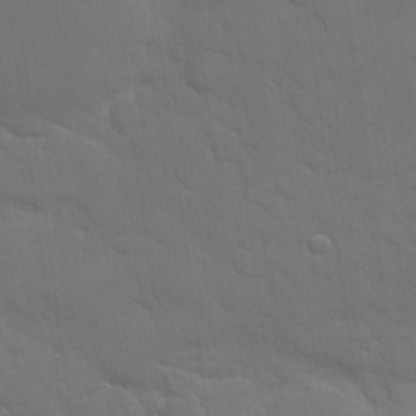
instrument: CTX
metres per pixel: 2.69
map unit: eHh
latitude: 19.4804
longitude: -63.1215
